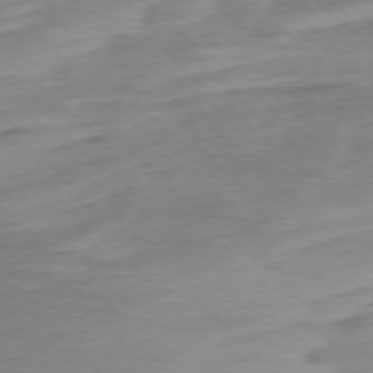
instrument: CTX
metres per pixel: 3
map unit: Ap
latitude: -76.6896
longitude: -77.4048
